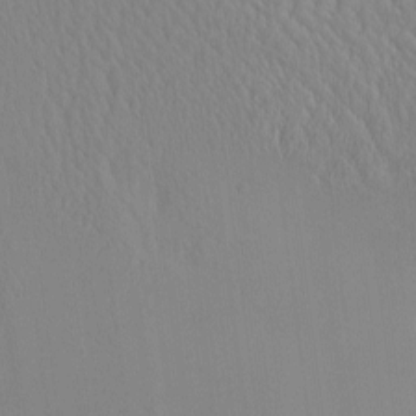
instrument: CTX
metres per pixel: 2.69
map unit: eHh
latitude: -4.2928
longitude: 14.9164
